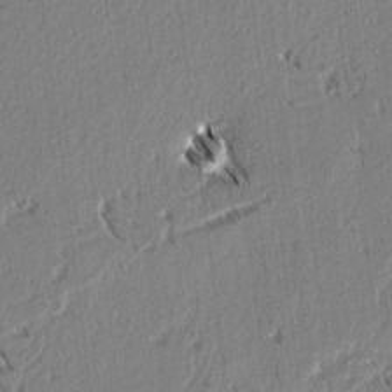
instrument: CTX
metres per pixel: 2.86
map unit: lAvf
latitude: 3.3670
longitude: -106.1200
